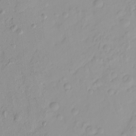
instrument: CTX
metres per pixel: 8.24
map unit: HNhu
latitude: -4.6329
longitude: 14.1039
